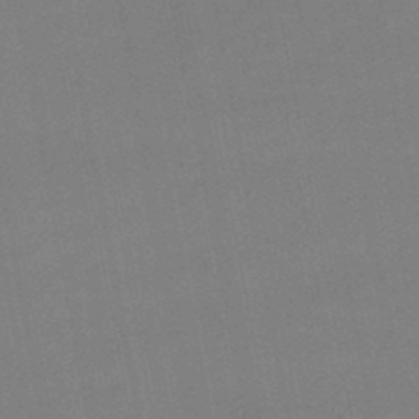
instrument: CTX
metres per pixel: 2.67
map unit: lHb
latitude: -49.3321
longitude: 75.6344
